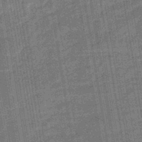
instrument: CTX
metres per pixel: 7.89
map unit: eHb
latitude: -45.9367
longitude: 87.3321
